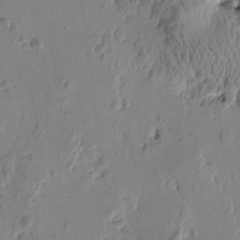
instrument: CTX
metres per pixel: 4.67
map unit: Htu
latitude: -1.4077
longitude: -177.6505
